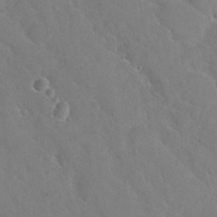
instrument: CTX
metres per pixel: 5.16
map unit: Nhu
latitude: 28.7813
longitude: -52.4979
